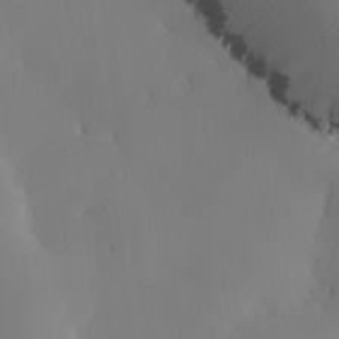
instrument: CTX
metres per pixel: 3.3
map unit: lHvf
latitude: 22.2900
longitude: 141.5021
